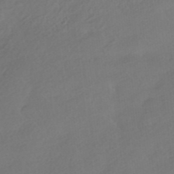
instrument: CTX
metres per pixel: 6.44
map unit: HNhu
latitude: -41.5210
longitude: 92.9164
